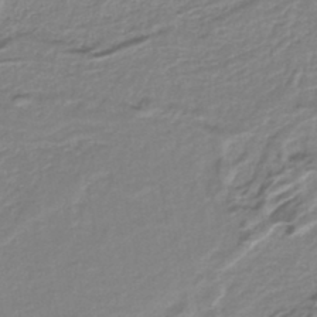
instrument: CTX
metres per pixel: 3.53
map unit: HNb
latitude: -36.3117
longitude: 58.4817
